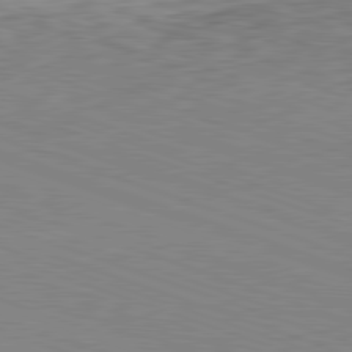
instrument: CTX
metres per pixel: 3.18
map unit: Hpe
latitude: -82.5007
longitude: 13.9745
